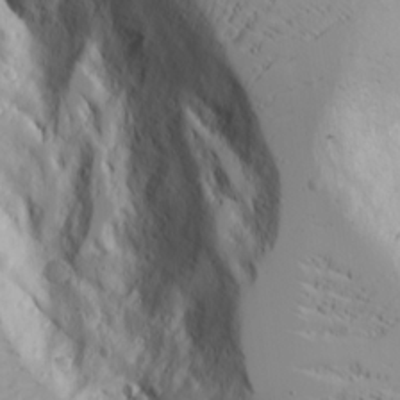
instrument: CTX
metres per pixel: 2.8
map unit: Aa
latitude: 17.9150
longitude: -125.0269
